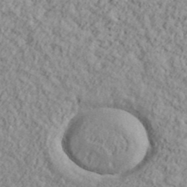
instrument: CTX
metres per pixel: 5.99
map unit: lHvf
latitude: 38.5168
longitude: -90.9514
